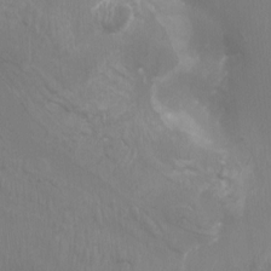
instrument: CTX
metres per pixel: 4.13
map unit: Nhu
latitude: -8.3495
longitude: -78.7247
